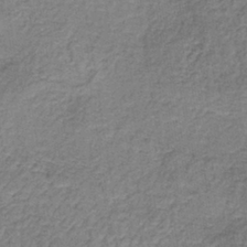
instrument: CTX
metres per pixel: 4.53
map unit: lHb
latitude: -38.5574
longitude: 61.2754
